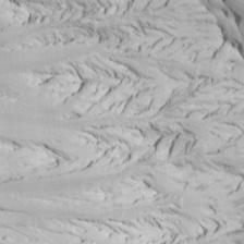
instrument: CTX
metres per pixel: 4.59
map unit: Htu
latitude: -7.3698
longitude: -66.6490
